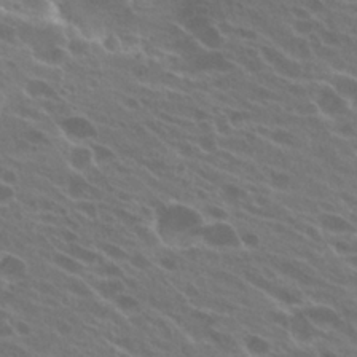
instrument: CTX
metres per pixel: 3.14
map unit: Hto
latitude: 24.2144
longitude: -38.4790
